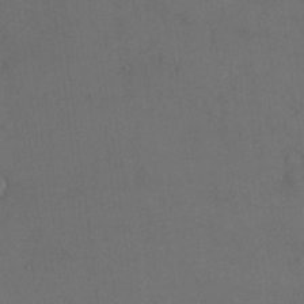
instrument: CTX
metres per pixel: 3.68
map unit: eHh
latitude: 18.8569
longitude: -64.8002
